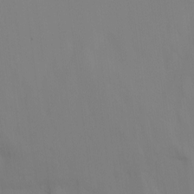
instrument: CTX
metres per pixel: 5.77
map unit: Nhu
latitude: -15.5399
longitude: -51.1403
